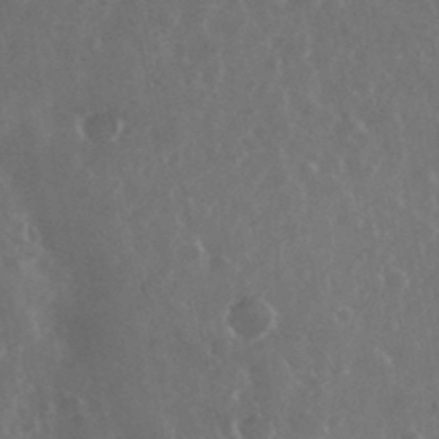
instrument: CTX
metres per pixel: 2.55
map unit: eHh
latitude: 35.0647
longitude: -59.1592
